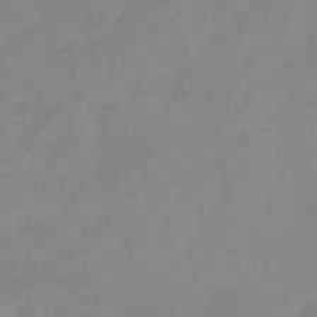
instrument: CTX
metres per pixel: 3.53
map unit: HNb
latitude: -46.2739
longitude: -38.7246
